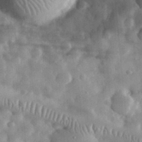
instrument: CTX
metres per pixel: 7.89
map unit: eHh
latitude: 32.1200
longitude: -71.6883
